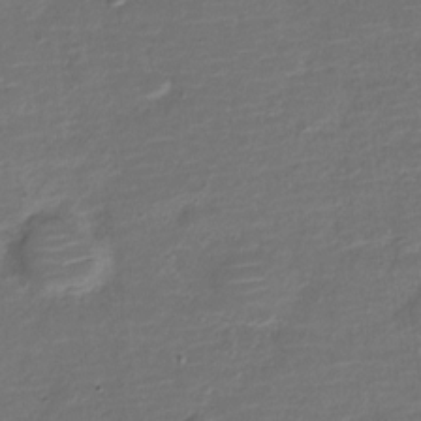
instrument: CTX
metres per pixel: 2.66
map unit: Nve
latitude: -21.0108
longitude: 103.5777
